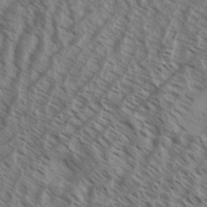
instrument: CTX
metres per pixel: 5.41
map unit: Aa
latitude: 33.5560
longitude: -138.6301
